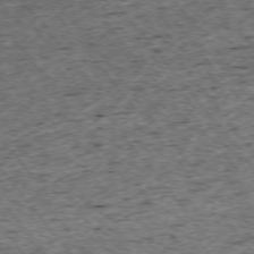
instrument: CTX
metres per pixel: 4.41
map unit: Ap
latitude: -74.8408
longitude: -86.8758
